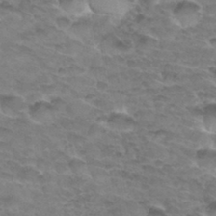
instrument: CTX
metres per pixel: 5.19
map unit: Hto
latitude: 33.2348
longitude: -46.7058
